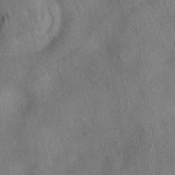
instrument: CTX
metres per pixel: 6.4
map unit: HNhu
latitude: -40.1039
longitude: 96.5196
